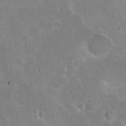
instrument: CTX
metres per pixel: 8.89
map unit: Hto
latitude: 16.2900
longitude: -37.7072
